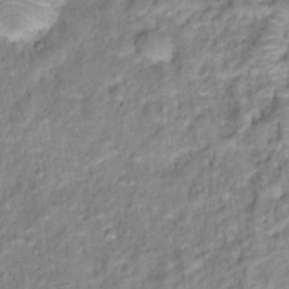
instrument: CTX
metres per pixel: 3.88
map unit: Hto
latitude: 16.4034
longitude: -40.2144
